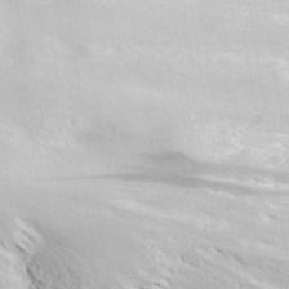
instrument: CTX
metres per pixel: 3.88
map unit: lHvf
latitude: 36.1578
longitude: -90.5735
